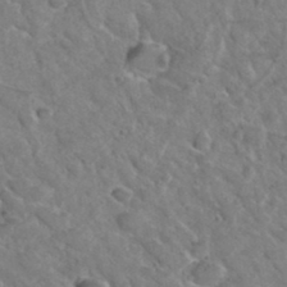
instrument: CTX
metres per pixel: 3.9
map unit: Hto
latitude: 35.5749
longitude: -49.5560
